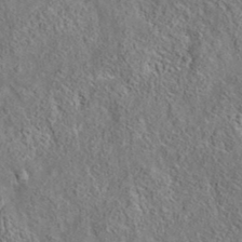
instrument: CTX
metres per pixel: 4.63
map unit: eAb
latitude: 35.6694
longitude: 114.1228
